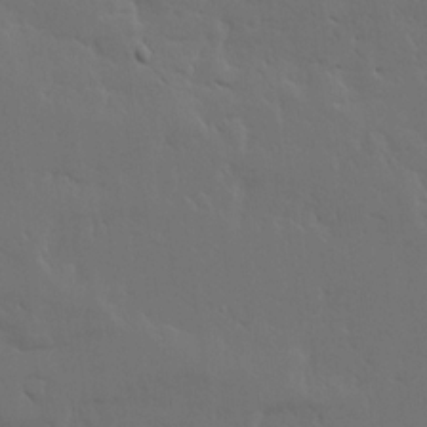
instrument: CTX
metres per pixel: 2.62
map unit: Ave
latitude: 15.8962
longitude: -139.5182
